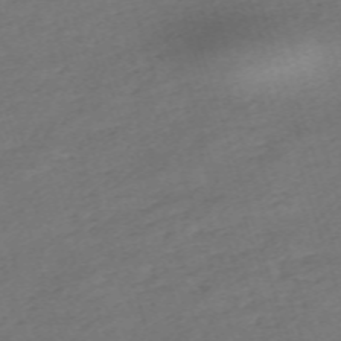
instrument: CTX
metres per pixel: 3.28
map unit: eHh
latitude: -62.8408
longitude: 53.9367
